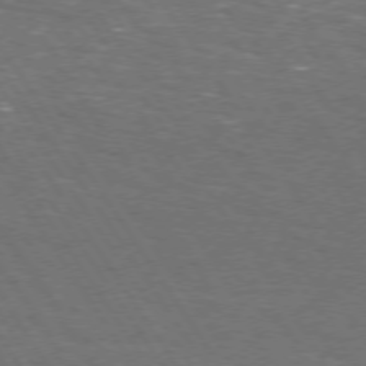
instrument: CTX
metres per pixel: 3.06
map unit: Hpe
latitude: 73.1781
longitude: -125.3292
